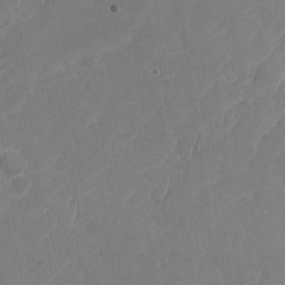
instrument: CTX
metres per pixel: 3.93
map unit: Nhu
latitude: -28.7652
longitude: -64.4979
